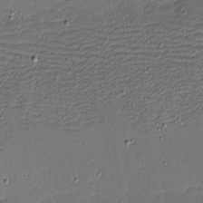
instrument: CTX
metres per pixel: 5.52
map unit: eHh
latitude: -3.8800
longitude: -82.3656
